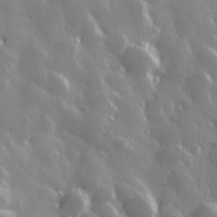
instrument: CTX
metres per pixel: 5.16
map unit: Hve
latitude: 28.2522
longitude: 146.6896
